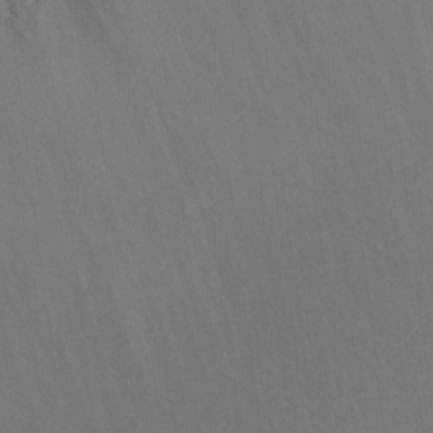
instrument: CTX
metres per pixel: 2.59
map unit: Ht
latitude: -4.8786
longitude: -24.7624
